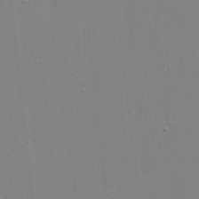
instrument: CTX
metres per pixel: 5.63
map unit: eHh
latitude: 20.1011
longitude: -72.8191
